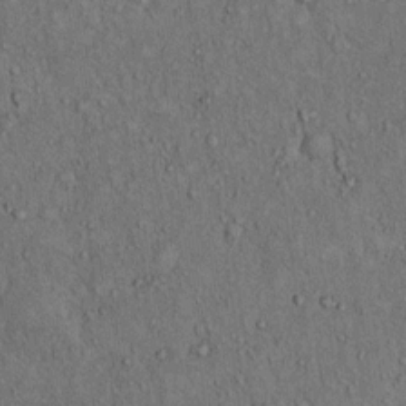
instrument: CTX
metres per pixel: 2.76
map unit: Hto
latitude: 12.4979
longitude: -60.1955
